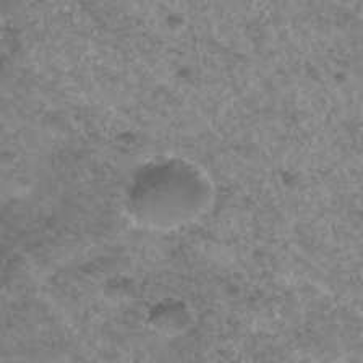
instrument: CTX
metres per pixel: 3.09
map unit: Hto
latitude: 33.5938
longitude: -49.6883
